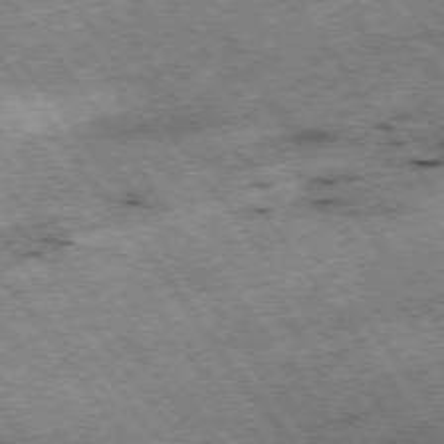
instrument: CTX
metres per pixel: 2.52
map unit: Hpe
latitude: -75.3510
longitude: -19.2915
